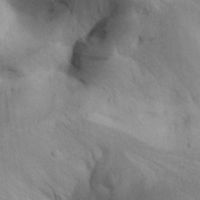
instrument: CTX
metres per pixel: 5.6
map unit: Aa
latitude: 29.7072
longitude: -144.8380
